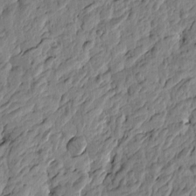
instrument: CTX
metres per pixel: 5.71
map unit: Htu
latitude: -3.4454
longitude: 179.1809
